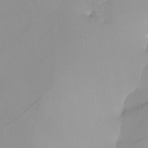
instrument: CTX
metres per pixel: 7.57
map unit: Nhu
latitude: -5.0486
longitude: -94.9514
